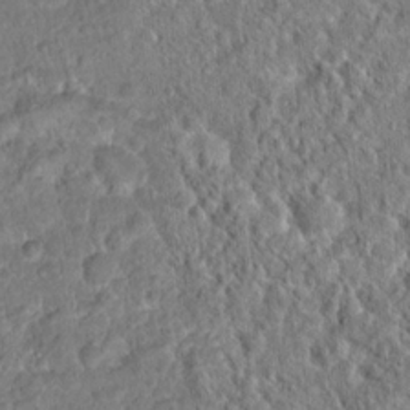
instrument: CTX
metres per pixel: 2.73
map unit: Hto
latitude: 15.9339
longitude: -39.2915
